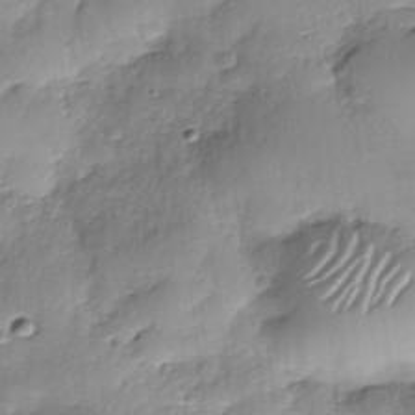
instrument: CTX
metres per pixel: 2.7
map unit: Nhe
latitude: -37.3887
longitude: -148.3467
